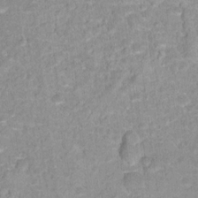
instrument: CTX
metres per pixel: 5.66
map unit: Hto
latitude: 17.1403
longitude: -35.2914
